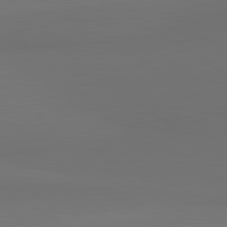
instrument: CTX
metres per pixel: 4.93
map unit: lApd
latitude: 81.3859
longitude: 153.2753
